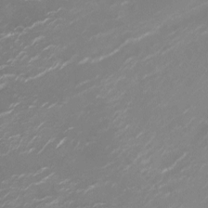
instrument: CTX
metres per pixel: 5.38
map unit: Ht
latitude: -10.5007
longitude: -19.8961
